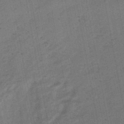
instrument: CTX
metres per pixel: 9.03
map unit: lHb
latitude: -47.9367
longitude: 76.9353
